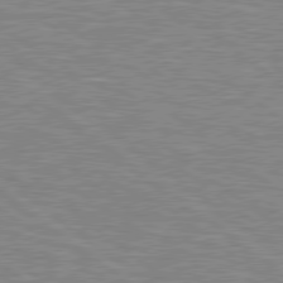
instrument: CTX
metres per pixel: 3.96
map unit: Hpe
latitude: 78.6491
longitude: -164.0822
